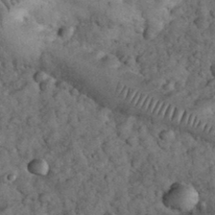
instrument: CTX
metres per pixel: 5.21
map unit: eHh
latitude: 33.7261
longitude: -67.1403
